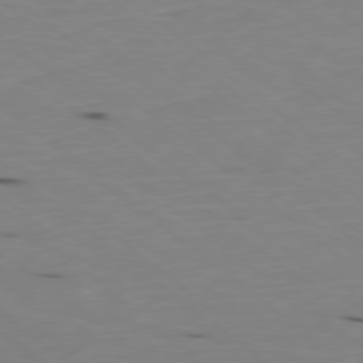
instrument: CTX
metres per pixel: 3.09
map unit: Ap
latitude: -78.8786
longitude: -74.1200
